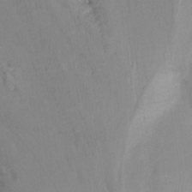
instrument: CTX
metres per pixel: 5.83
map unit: Nhu
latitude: -14.0094
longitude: -55.0458
